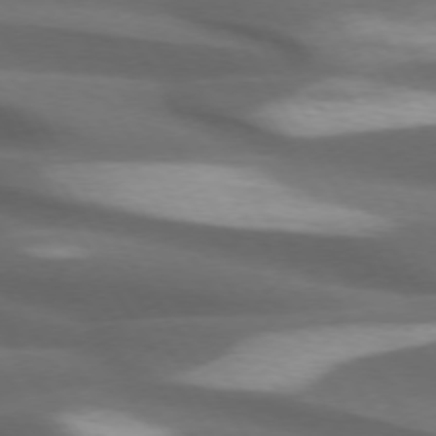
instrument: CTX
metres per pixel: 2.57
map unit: lApd
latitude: 73.7828
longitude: -52.0444
